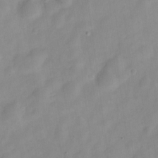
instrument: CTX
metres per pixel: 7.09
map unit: Nve
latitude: -21.9178
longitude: 107.7856
